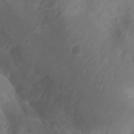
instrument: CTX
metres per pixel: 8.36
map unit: Aa
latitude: -12.9164
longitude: -68.4601
